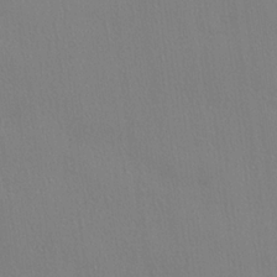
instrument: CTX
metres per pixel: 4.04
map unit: lHvf
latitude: 21.4427
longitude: 141.2565
